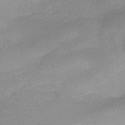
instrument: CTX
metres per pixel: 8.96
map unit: ANa
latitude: -37.7288
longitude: 94.5573
